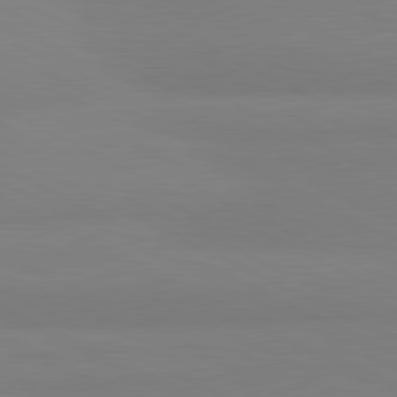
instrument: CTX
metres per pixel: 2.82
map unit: lApd
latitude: 81.0836
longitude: 179.0675
